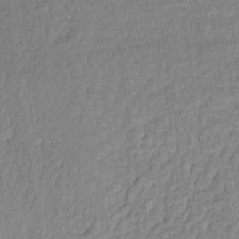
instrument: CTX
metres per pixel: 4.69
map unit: lHb
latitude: -35.7478
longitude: 65.5966
